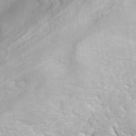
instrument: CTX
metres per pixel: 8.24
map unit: ANa
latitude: 41.7638
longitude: 52.1039
